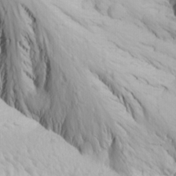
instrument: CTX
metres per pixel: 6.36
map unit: Ave
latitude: 21.6127
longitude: -137.6883
